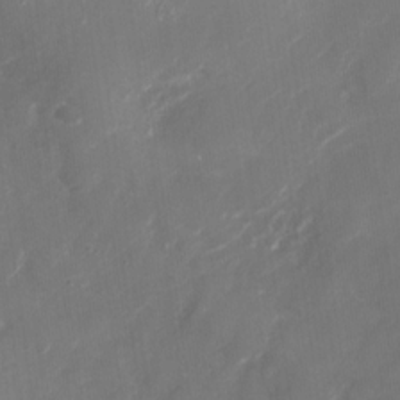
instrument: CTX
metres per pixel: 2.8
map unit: Nhu
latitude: -28.4062
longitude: -74.4601
